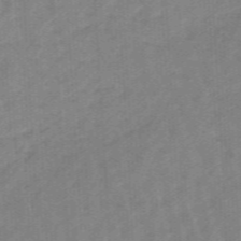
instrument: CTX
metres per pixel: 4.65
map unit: eHb
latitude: -46.2550
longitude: 83.3510
